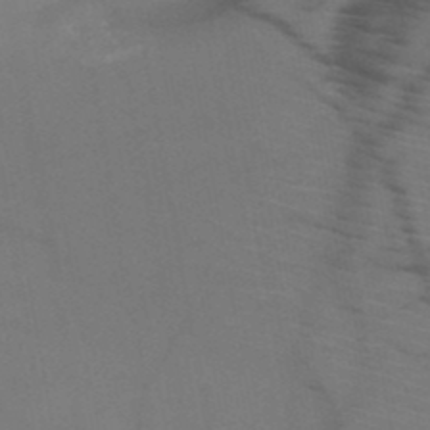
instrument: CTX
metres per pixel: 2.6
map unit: HNb
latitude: -50.5952
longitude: -44.4223
